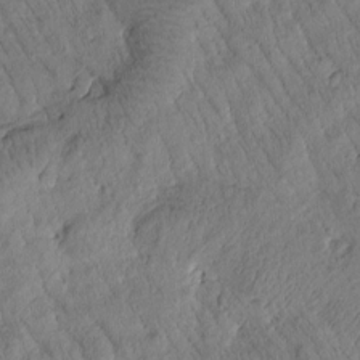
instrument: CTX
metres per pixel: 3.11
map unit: Htu
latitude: -0.8219
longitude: 174.9919
